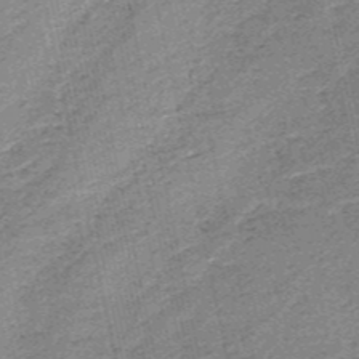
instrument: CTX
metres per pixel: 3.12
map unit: HNb
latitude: -53.5966
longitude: -47.1970
